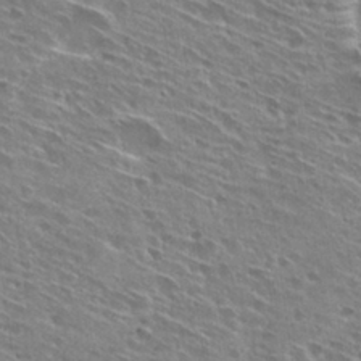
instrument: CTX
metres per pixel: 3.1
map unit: Hto
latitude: 28.8191
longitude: -44.6112
